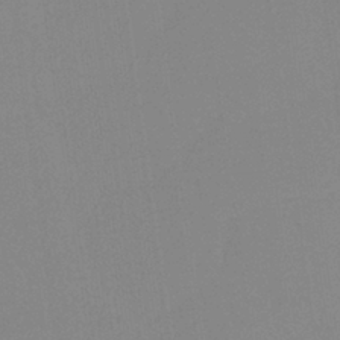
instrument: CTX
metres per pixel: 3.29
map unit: HNb
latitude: -36.0094
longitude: 54.5007
